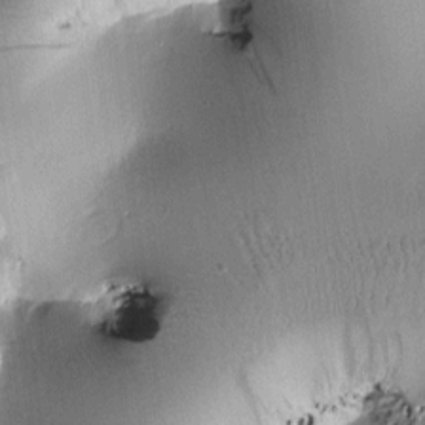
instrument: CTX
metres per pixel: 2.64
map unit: Htu
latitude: -0.2929
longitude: 171.8045
